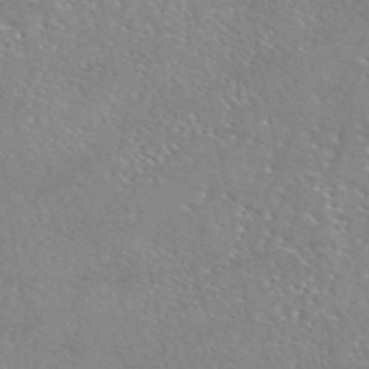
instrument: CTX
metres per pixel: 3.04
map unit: eAb
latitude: 44.5357
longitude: 113.8989
